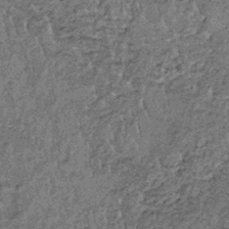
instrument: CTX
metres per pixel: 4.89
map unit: lHb
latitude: -38.6518
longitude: 65.1620
